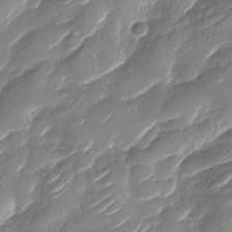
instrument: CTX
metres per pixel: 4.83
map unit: Nhu
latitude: -30.0094
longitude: -71.9528
